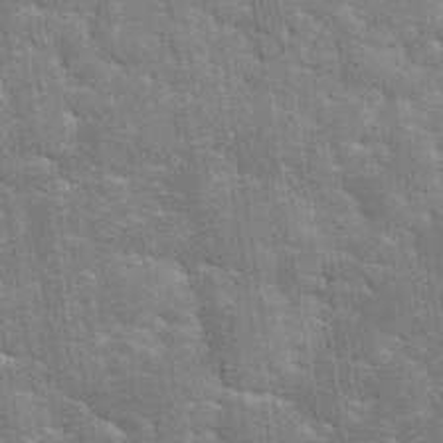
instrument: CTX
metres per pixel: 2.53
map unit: eHh
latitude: 35.2159
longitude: -65.6883
